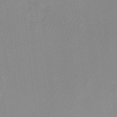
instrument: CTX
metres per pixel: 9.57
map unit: Ht
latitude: -8.9353
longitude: -35.4237
